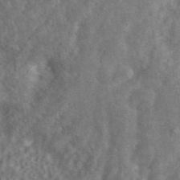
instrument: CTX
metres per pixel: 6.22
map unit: ANa
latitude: 45.2348
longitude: 45.4643
